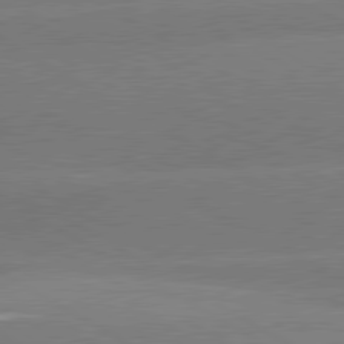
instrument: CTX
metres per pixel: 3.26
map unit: lApd
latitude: 80.6301
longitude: -149.2348
